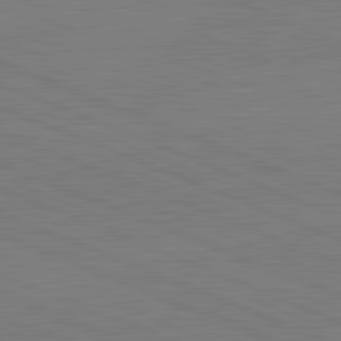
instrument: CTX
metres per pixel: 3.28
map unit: lApd
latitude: 82.1955
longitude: -156.4412
